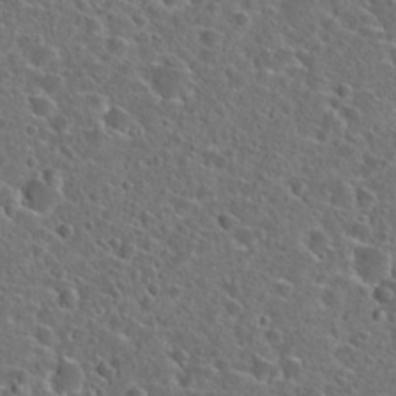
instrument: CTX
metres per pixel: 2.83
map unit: Hto
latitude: 23.9906
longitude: -46.2523
